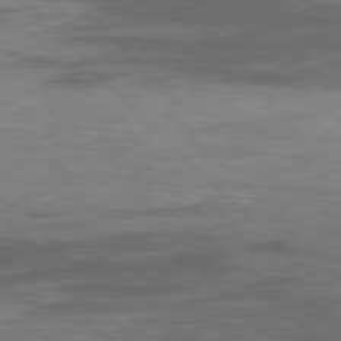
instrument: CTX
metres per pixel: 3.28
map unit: Hpe
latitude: 77.8205
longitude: -123.5182
